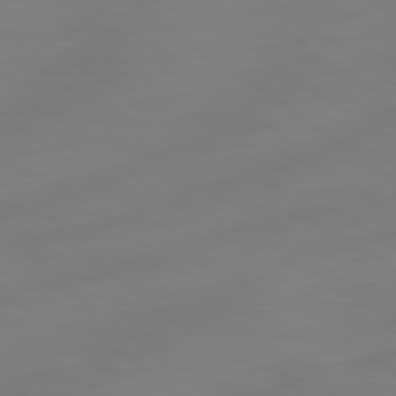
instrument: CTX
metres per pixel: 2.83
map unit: Ap
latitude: -79.8800
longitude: -60.6301
